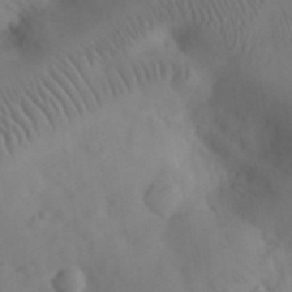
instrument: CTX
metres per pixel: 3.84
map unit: eHh
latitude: 25.8772
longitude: -67.0269
